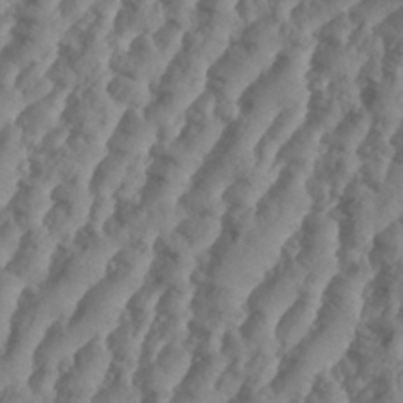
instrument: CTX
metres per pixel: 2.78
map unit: Aa
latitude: 34.6868
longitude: -136.5924
